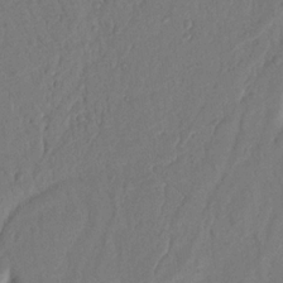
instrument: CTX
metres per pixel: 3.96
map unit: Nhu
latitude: 18.8002
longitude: -77.0269
